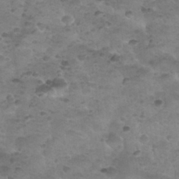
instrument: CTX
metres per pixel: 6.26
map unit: Nhu
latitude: 31.3482
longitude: -52.4601
